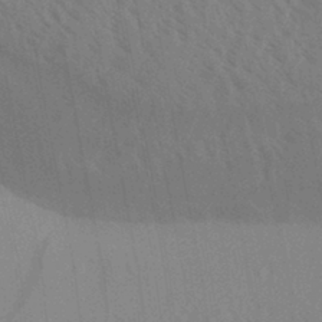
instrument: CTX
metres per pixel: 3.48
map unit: Aa
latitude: 30.4790
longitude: -139.1970
